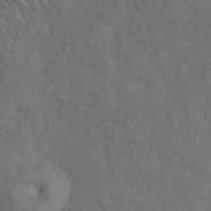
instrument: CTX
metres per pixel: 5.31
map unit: ANa
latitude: 42.4034
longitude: 52.0472
